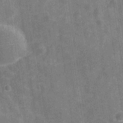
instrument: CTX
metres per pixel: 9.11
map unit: Hve
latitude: -29.5210
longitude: 92.1606
